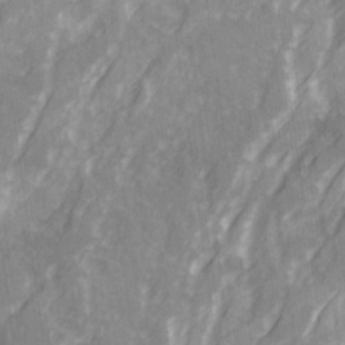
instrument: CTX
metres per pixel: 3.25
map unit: Ave
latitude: 20.4223
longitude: -131.8773
